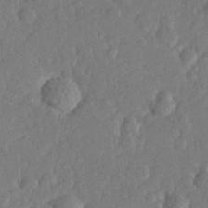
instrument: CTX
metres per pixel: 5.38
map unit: Hve
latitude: 25.8205
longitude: 144.1228
